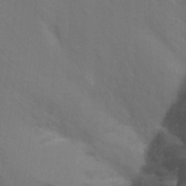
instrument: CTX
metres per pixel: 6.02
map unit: Nhu
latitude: -8.6707
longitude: -48.2145
